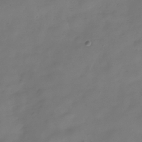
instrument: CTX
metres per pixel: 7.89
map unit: Hve
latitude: -31.7477
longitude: 94.3873
